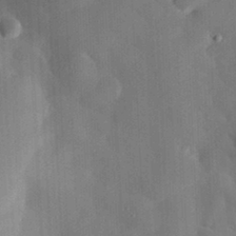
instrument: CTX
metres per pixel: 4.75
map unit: eHh
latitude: 30.2523
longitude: -81.8205
